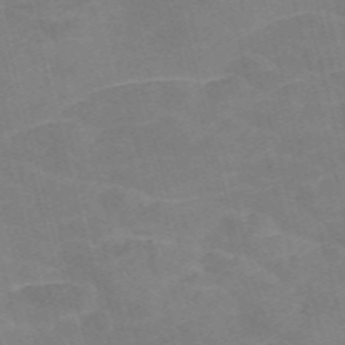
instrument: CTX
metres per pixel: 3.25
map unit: Nve
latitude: -58.2739
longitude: 54.9542
